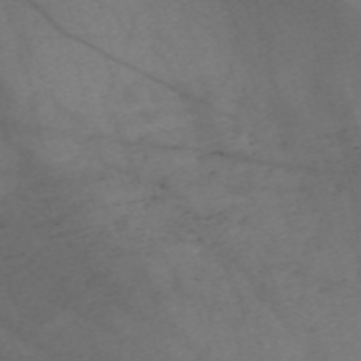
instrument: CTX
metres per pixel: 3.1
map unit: Nve
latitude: -59.4454
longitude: 64.4629
